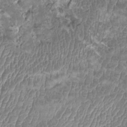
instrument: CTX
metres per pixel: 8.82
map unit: HNhu
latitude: 3.1781
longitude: -2.7246
